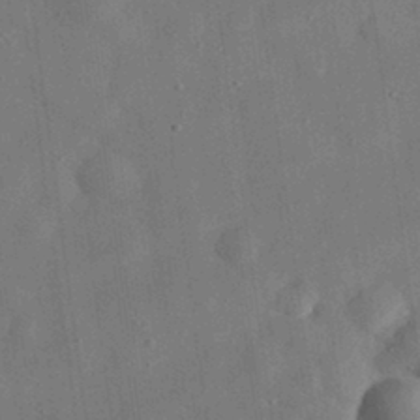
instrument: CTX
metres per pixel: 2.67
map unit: eHh
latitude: 30.3845
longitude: -74.2712
